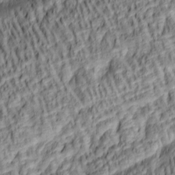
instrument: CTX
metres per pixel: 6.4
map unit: lAa
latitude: 5.2159
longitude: -115.7638
